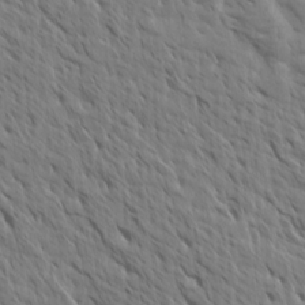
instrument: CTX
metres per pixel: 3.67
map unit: Aa
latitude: 15.4616
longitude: -142.4412
